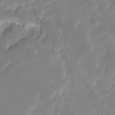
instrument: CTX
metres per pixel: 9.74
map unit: Ht
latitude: -14.6897
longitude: -56.4412
